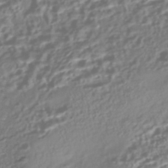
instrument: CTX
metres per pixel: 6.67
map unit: Nhe
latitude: -45.2565
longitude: 151.4265
